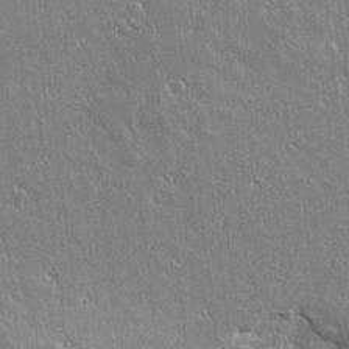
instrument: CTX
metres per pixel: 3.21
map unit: lAvf
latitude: 14.8002
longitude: -128.2711
